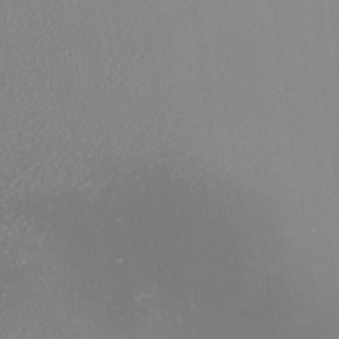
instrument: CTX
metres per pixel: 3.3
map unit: Nhu
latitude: -0.2740
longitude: -78.5546
